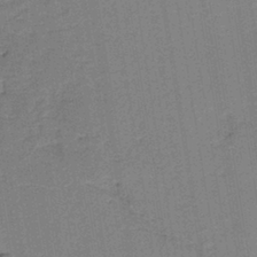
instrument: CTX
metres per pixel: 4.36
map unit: HNb
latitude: -38.7463
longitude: 50.3306
